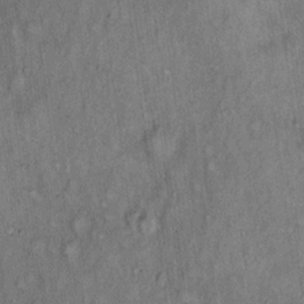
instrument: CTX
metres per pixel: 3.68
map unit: Hto
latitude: 18.0822
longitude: -61.7638
